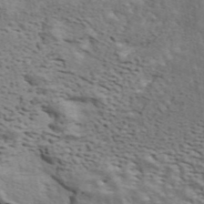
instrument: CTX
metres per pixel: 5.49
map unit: ANa
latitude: 42.9325
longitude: 47.0486
